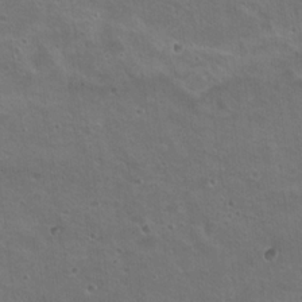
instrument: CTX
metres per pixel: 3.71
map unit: Nhu
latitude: 19.4237
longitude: -30.1200
